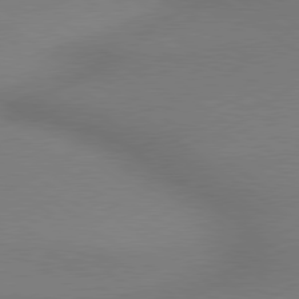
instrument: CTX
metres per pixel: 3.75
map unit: lApd
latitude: 79.3293
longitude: 179.2754
